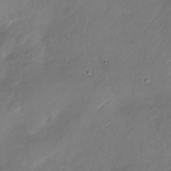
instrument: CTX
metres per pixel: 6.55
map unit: Nhu
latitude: -28.6330
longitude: -72.1767
